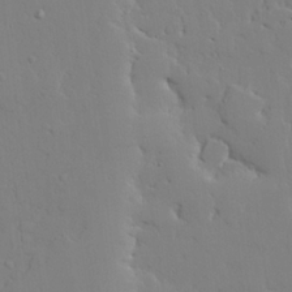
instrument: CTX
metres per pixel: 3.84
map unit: lAvf
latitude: 24.2333
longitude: -109.6882
